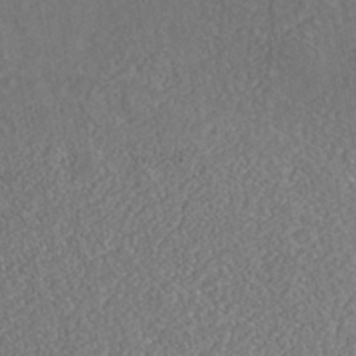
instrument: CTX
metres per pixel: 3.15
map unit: Nhe
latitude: -40.4818
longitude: -101.0648
